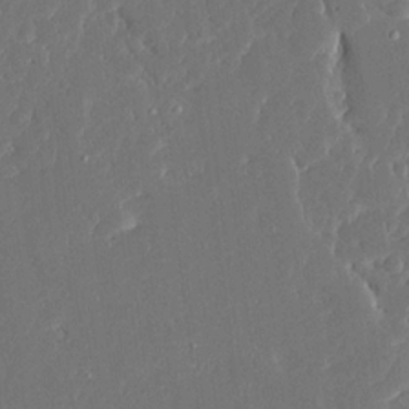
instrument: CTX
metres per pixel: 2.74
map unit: Ave
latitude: 16.5735
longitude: -140.3089
